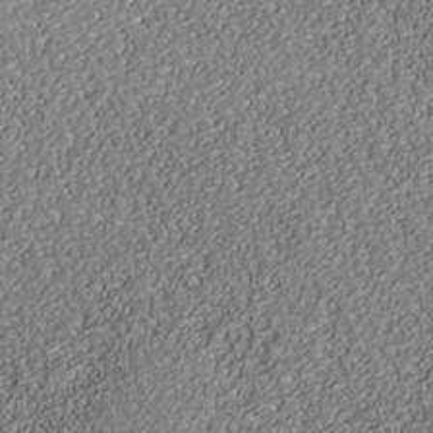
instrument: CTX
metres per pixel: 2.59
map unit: Nhe
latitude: -38.1417
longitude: -88.8569
